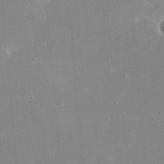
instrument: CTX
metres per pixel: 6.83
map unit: eHh
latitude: 20.2901
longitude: -68.0255
